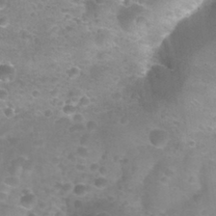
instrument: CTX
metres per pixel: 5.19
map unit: Nhu
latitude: 27.3482
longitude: -54.9703
